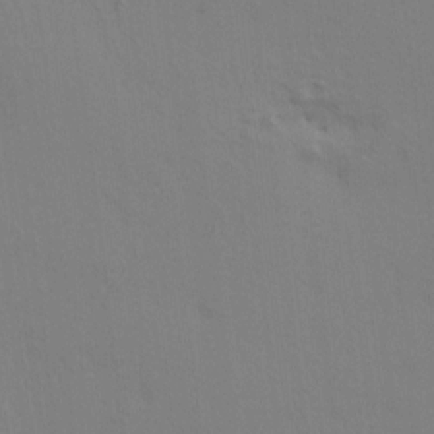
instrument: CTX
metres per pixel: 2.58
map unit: HNhu
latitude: 10.6491
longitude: 23.5588
